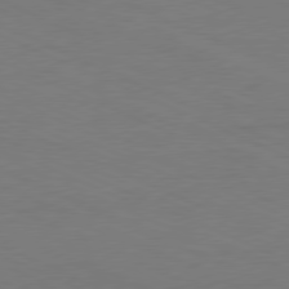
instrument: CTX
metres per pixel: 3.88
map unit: Ap
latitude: -77.8989
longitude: -73.3860
